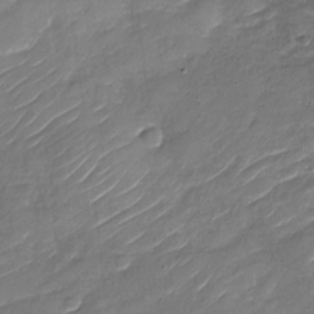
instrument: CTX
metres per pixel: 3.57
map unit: Nhu
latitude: -29.7289
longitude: -73.4994
